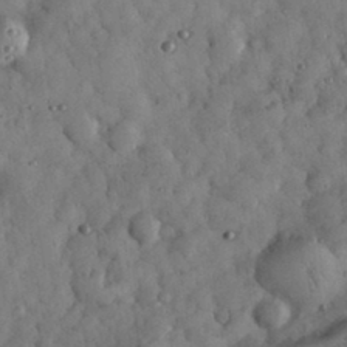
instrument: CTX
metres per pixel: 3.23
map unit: eHh
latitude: 32.7624
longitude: -69.1970
